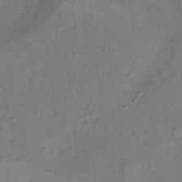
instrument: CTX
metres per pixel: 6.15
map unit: Ht
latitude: 12.6869
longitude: -40.1766
